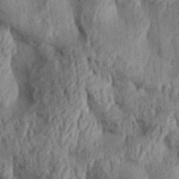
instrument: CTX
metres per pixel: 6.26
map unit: Aa
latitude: 30.7058
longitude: -137.2726
